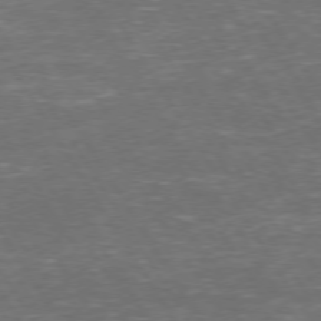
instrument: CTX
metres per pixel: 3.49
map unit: Hpe
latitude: 73.3293
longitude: -124.4223
